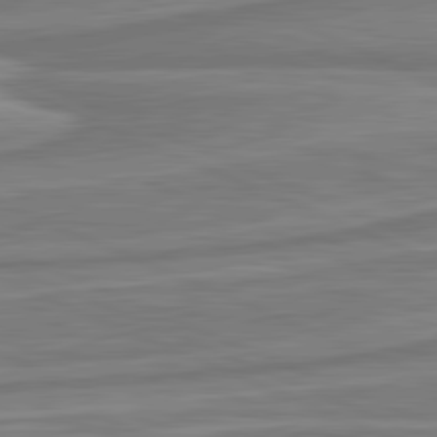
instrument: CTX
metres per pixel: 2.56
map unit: lApd
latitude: 81.7450
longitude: -175.8206
